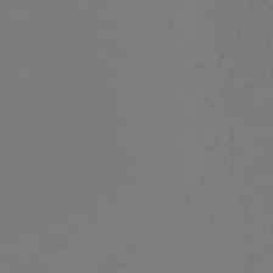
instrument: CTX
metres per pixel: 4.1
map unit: lHb
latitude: -46.8219
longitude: 65.7289
